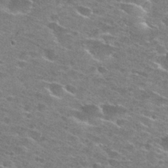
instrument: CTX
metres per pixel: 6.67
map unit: Hto
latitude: 28.2522
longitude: -46.8569
